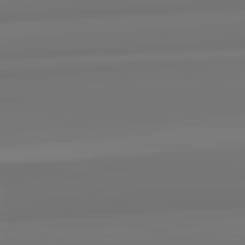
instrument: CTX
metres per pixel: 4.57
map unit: lApd
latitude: 82.6868
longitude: 170.3684
